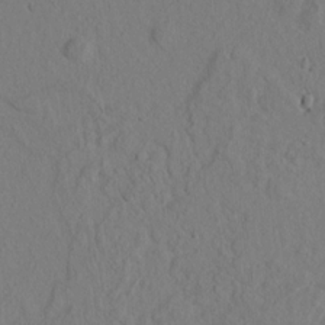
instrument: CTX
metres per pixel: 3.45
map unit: lAvf
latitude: 8.5924
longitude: 165.8234
